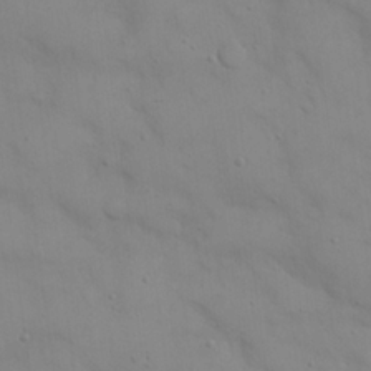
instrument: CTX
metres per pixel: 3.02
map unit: eHh
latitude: 21.7072
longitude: -61.6883
